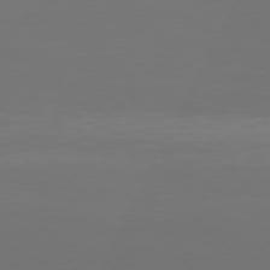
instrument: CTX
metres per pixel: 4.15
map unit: Hpe
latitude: 75.3671
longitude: -129.3482
